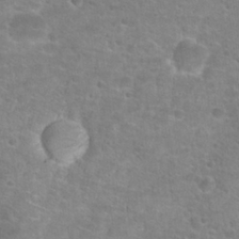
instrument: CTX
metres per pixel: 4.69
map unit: Hto
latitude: 25.3859
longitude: -48.3656
